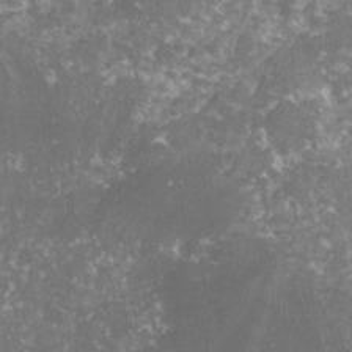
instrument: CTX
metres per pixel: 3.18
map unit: lHvf
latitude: -16.1228
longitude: -99.7260
